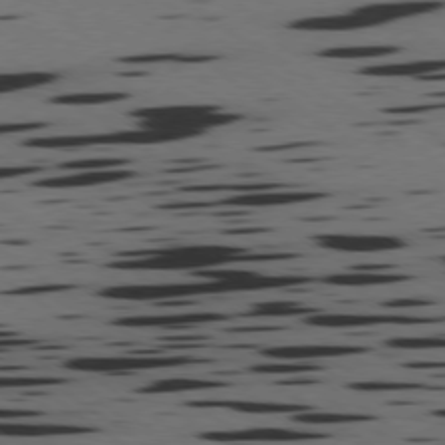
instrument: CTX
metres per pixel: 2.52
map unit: Ap
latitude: -77.7289
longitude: -71.5560
